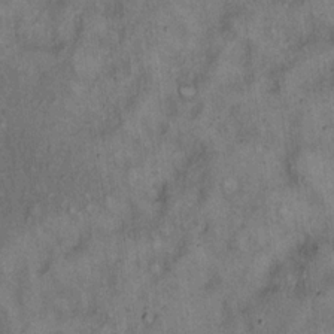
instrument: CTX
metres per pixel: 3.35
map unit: Hto
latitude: 18.1766
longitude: -61.6883
